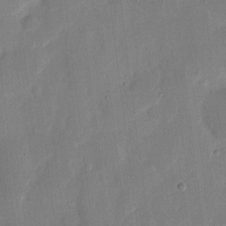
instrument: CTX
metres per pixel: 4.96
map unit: eHh
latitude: 8.4790
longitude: -68.5546
